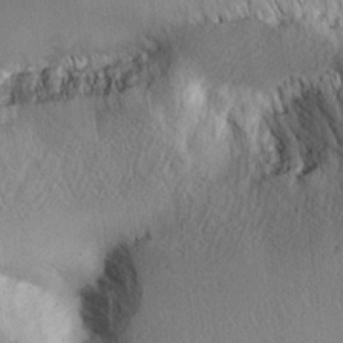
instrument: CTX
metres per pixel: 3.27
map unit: lHvf
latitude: 27.3860
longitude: 142.8219
